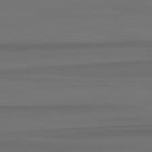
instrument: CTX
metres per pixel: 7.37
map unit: lApd
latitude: 82.8946
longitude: -179.6883
